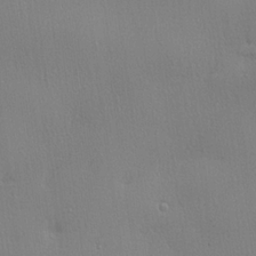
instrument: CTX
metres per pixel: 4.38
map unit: lHvf
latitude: 21.4994
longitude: 141.4832
